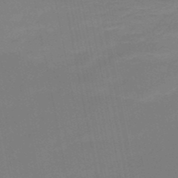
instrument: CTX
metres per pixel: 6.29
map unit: HNb
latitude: -51.2943
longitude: -45.8583
